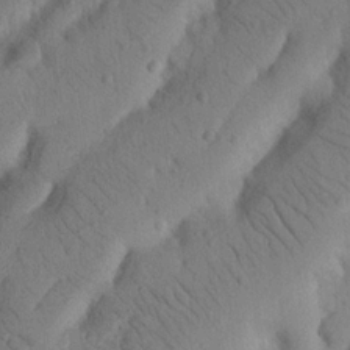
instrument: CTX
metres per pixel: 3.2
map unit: Nhu
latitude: 21.1214
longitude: -74.0822
